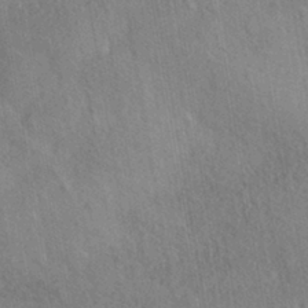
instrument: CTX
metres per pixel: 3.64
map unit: HNhu
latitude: -41.3509
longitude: 98.6140
